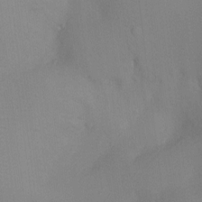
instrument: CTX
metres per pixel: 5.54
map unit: Ht
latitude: -9.2187
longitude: -23.8583
